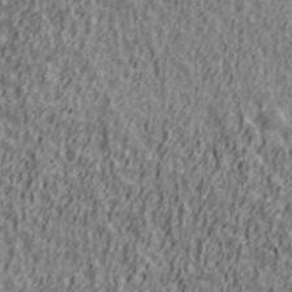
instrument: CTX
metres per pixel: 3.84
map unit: Ave
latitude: 41.4426
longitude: -112.7435
